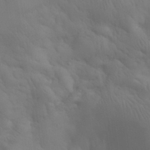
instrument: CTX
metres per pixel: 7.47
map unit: eHh
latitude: 30.8947
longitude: -68.4223
